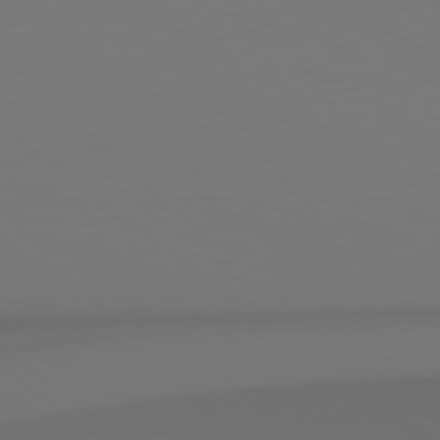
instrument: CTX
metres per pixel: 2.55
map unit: Hpe
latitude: 78.4790
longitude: -134.4412
